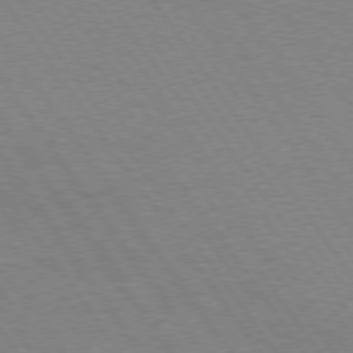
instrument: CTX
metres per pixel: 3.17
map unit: Hpe
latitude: 74.0822
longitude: -140.9513
